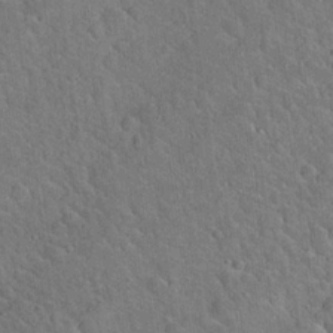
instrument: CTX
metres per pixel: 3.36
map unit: Hto
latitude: 19.3670
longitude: -50.7435
